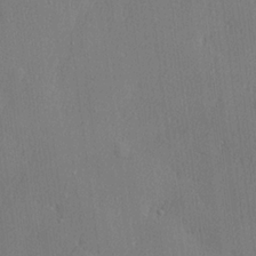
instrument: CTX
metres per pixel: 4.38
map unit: lHvf
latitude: 23.4048
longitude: 142.4251
